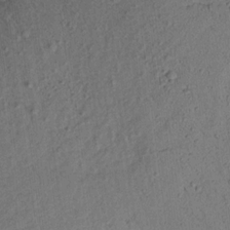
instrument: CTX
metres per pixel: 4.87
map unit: Aa
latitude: 16.3278
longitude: -146.3468
